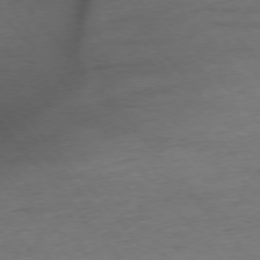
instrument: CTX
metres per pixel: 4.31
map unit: Ap
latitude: -76.0472
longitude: -81.2915
